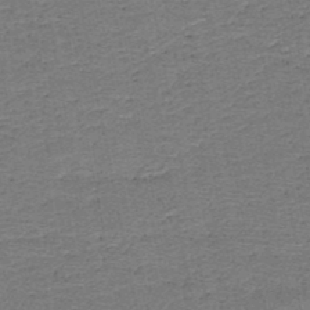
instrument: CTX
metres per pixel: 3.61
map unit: HNb
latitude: -48.6897
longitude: -42.1956
